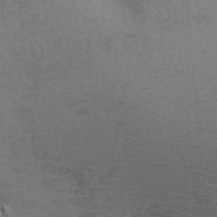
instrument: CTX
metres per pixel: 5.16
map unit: Ave
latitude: 14.4223
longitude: -105.2915
